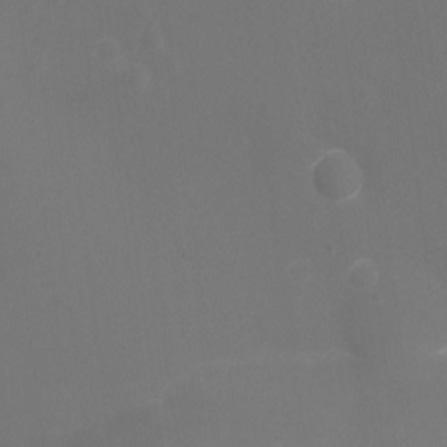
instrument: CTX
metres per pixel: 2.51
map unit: Nhu
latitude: -11.5966
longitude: -34.4790
